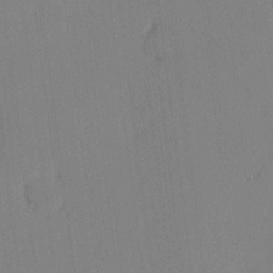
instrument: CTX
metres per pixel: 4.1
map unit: eHh
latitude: -3.5777
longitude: 17.5211
